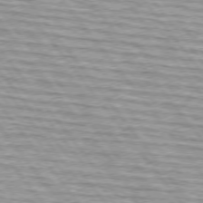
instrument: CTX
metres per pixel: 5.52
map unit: lApd
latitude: 74.7813
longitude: -76.2333
